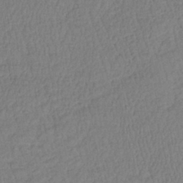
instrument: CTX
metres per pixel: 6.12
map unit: lHb
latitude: -39.7289
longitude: 72.8597
